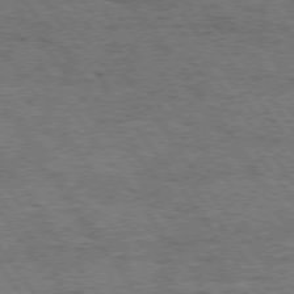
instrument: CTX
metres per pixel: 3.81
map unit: Hpe
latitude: 74.7246
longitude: -151.7638
